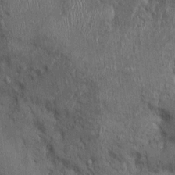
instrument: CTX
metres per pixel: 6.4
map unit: Ht
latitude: -1.9745
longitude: -13.7072
